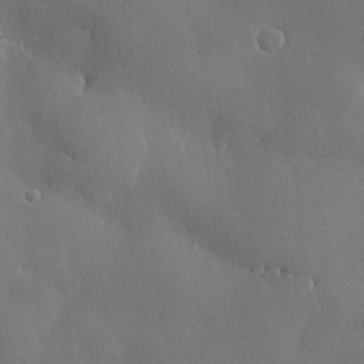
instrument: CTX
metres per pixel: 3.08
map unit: lHvf
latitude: 21.9339
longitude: 146.4440
